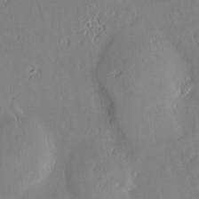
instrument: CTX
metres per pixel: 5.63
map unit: Nve
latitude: -8.4251
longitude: 172.9164
